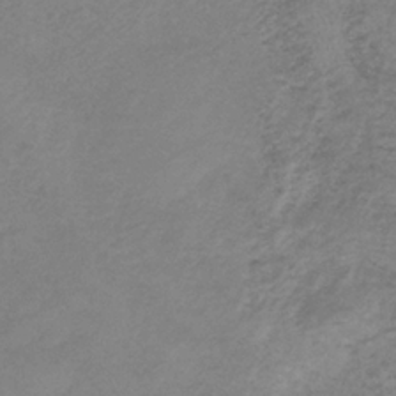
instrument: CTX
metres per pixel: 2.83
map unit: HNb
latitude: -33.2943
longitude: 61.1998
